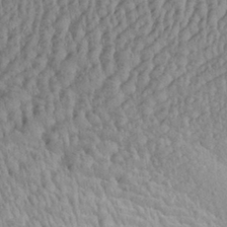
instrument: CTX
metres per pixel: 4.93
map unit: Aa
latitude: 29.5182
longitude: -138.0444
